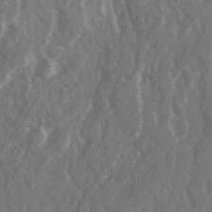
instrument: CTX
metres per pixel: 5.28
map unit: Ave
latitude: 20.1578
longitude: -130.2145
